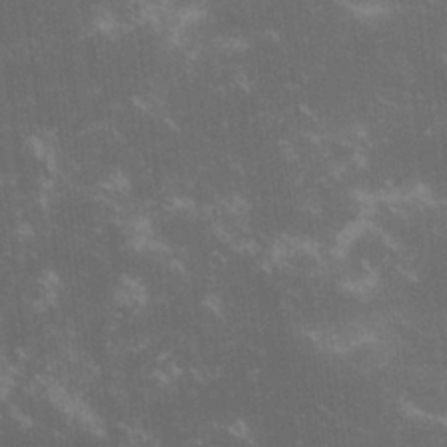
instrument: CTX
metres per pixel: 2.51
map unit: lHvf
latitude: -13.7289
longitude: -101.7072
